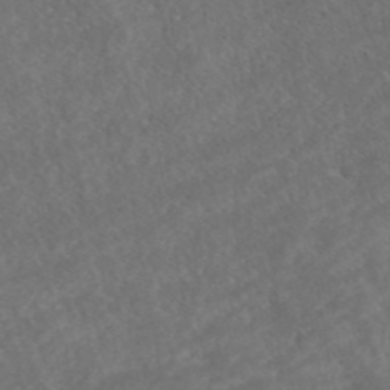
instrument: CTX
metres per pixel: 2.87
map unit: ANa
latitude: 43.4238
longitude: 27.6155
